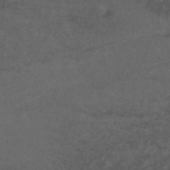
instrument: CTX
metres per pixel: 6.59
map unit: lHb
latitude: -46.3684
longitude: 75.0865
